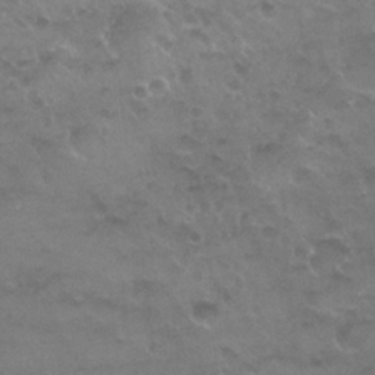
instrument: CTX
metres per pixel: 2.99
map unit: Nhu
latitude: 26.3467
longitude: -53.6505
